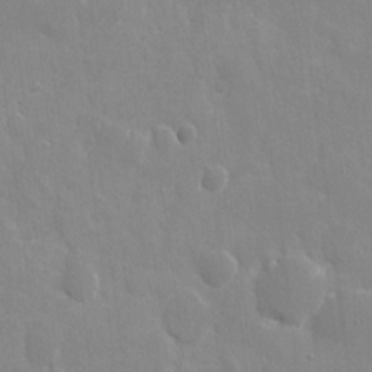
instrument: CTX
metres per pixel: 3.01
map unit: eHh
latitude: 9.6127
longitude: -69.8017
